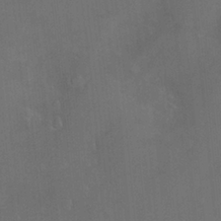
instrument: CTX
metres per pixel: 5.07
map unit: Hve
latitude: -11.5210
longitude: 174.5573
